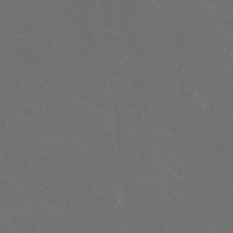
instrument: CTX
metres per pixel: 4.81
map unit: HNhu
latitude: 0.6112
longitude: -2.3845
